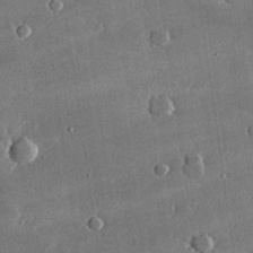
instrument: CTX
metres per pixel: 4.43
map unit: lHvf
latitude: 32.4979
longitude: -91.6694
